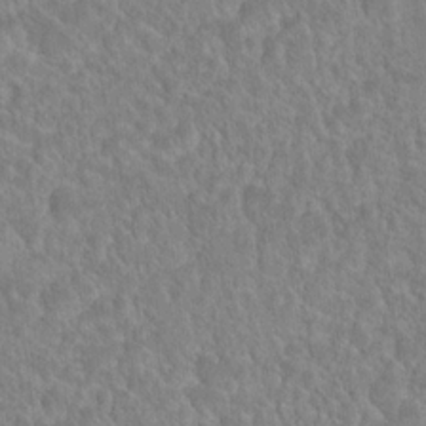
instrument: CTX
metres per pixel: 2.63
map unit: Hto
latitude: 19.1214
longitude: -40.0444
